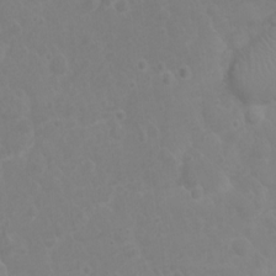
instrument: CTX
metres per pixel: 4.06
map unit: Nhu
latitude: 1.8205
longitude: -14.6869
